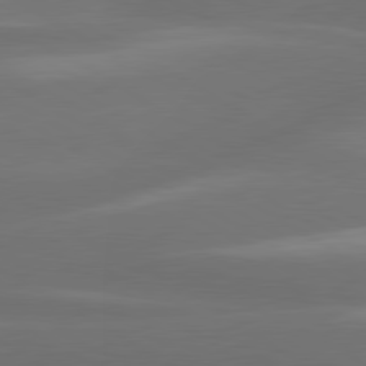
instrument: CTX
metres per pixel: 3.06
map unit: lApd
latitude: 80.6868
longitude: -138.4412
